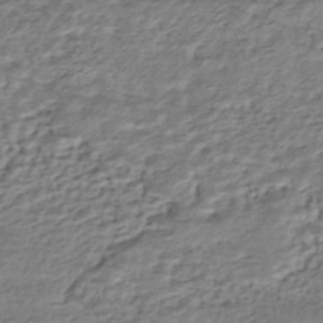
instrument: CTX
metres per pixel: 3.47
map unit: HNhu
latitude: -43.6343
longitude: 105.5021
